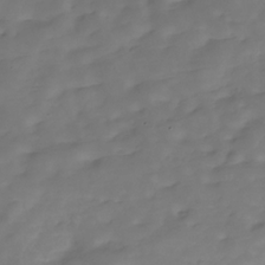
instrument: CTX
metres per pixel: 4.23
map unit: Hve
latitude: -29.8800
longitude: 91.8045
